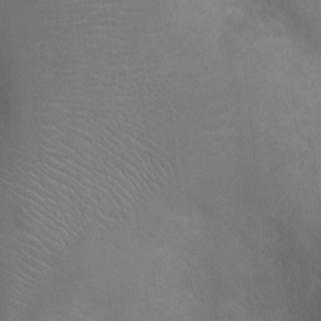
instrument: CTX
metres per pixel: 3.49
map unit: Ht
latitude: -3.1053
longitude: -16.2334
